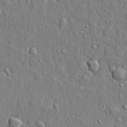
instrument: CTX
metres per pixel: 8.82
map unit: lHvf
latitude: 21.8395
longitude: 143.5399
